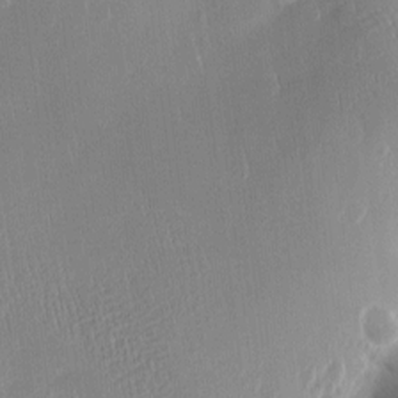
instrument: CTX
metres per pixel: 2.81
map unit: Htu
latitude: -5.0297
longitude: 174.0472
